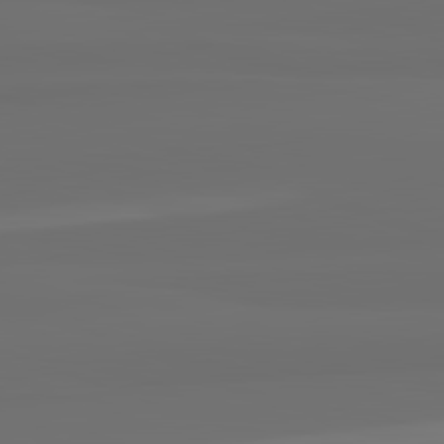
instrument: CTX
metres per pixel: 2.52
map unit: lApd
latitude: 82.8002
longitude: 163.5021
